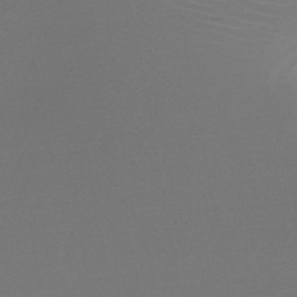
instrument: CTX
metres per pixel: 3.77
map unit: HNb
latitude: -47.5021
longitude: -43.2915
